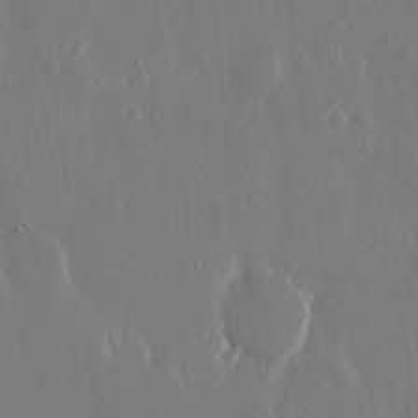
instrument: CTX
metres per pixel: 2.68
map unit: eHh
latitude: 13.1781
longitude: -71.3104
